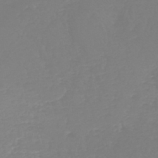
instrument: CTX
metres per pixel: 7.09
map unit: HNb
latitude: -44.5763
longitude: 54.0472
